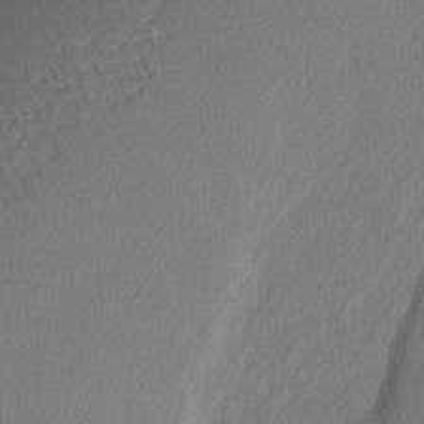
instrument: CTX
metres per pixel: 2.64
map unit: Nhu
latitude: 2.8191
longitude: -76.7246
